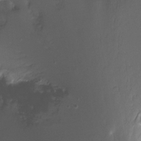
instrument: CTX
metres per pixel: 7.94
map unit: Ht
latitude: -12.8975
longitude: -45.4426
